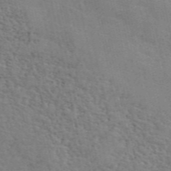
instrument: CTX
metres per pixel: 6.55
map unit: ANa
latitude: 49.2915
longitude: -79.2726
